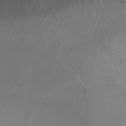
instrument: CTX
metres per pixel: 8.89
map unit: Ht
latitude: -7.8233
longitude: -35.9717
